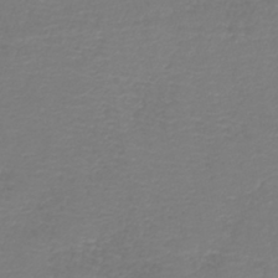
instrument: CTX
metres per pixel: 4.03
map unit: lHb
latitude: -42.4628
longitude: 76.8219
